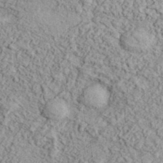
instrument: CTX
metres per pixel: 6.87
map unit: eHh
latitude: 37.6694
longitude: -81.1025
